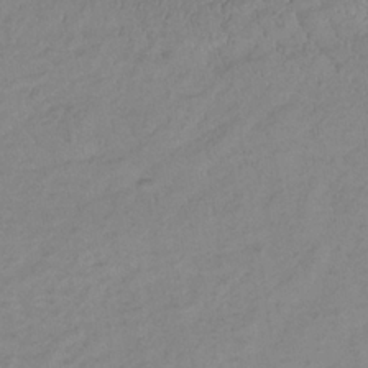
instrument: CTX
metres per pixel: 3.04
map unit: lHb
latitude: -34.4440
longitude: 69.6721
